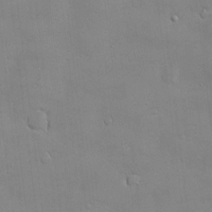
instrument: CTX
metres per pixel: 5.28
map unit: Hve
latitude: -10.7274
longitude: 173.9745
